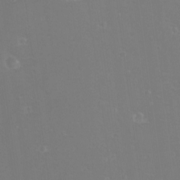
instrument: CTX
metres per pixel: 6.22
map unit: eHh
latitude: -11.5966
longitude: -62.4412
